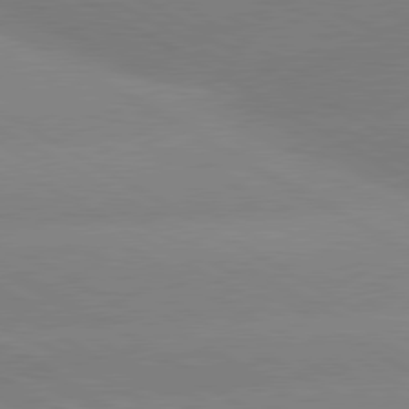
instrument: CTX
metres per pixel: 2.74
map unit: lApd
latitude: 80.2711
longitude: -153.1214
